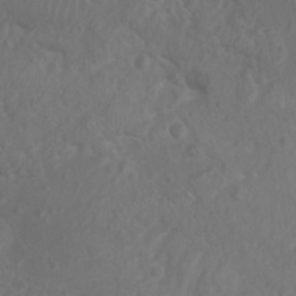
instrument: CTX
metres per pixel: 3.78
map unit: Nhu
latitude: 7.4993
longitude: -19.7449
